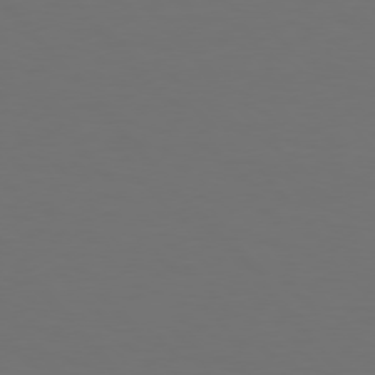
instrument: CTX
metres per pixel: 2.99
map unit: Hpe
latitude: 76.6679
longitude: -169.6316
